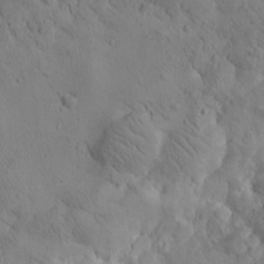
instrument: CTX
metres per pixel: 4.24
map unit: Htu
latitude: 0.1389
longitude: 175.2753
